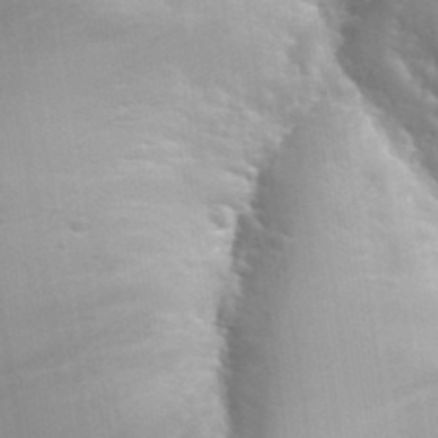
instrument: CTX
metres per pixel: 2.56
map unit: Hto
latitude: 34.3467
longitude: -39.7072
